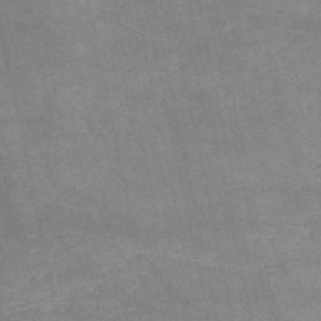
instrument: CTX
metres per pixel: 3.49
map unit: HNb
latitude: -52.8785
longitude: -40.0444
